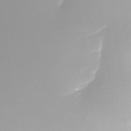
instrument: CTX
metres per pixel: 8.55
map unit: Nhu
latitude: -24.0850
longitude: -71.5749
